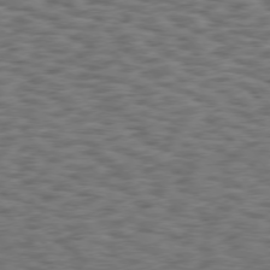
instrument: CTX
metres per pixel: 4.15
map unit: Hpe
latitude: 75.3671
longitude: -135.0836
